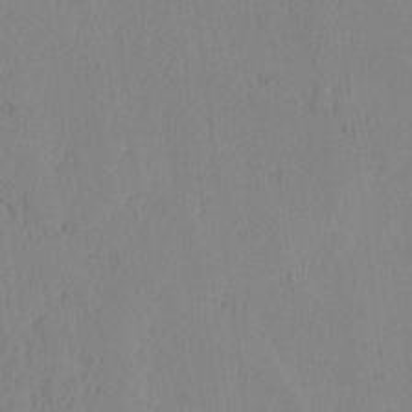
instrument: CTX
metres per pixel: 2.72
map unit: lAvf
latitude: -5.5777
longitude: -114.8380
